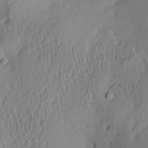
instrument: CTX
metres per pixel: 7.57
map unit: Aa
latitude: 29.2537
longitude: -135.7449
